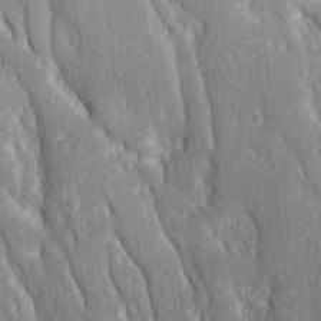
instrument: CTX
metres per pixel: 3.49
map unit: Ave
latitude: 22.7435
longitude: -134.4223
